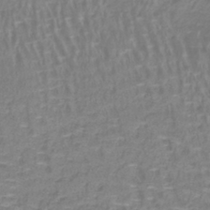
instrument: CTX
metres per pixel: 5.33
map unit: lHb
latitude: -41.1998
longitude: 58.9730
